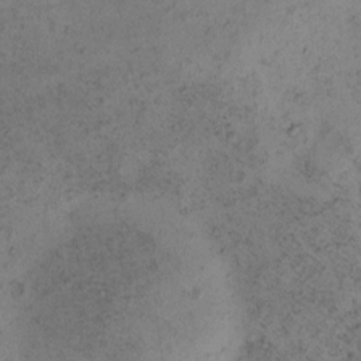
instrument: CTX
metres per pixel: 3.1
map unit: eHh
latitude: -0.7653
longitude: 18.9542
